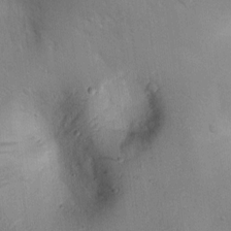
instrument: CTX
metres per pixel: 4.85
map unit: lAvf
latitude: 9.1403
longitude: 168.2739
